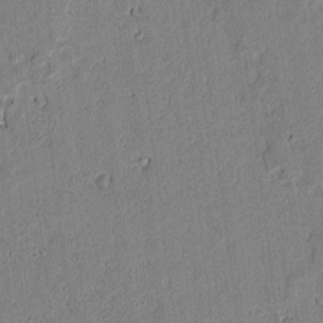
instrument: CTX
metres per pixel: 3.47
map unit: lAvf
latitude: 6.0822
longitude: 168.8408
